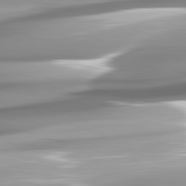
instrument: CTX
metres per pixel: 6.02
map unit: lApd
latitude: 82.2522
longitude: -142.2901
